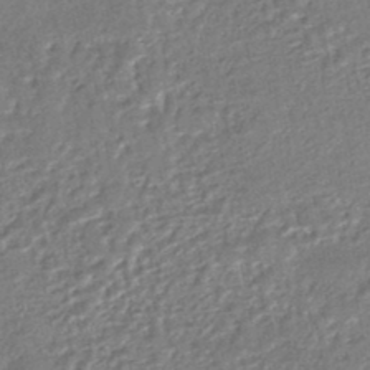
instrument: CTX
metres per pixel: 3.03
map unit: HNhu
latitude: -47.4454
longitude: 102.0661
